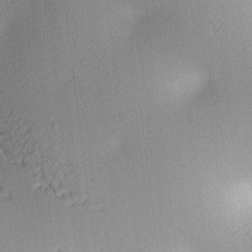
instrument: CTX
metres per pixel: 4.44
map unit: lAa
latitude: 3.3670
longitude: -116.5546
